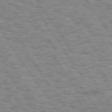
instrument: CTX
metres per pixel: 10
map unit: Hpe
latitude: 73.6127
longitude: -138.9514
